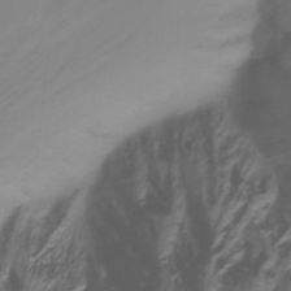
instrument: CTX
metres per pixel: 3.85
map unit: Nhu
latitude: -12.2740
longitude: -62.8191
